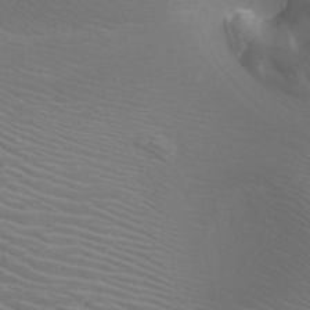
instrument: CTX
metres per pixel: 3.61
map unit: Nhu
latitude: -7.2943
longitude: -92.0444
